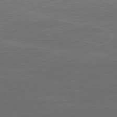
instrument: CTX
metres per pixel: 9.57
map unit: Ap
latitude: -81.4455
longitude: -86.4979
